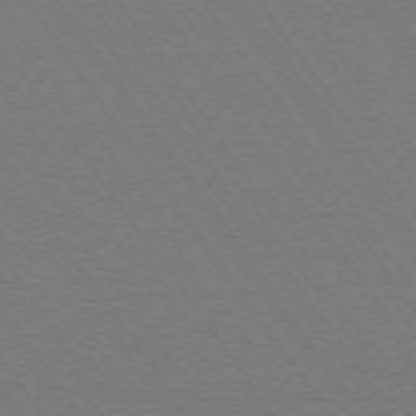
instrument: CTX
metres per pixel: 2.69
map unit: Ap
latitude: -74.5196
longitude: -70.9514
